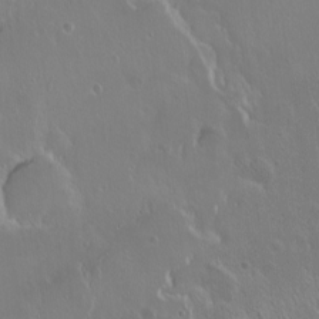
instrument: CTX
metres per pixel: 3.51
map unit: eHh
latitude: 1.8961
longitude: -54.2522
